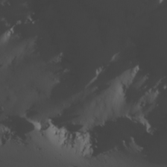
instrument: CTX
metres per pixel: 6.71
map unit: Hve
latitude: 13.5182
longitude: -91.2726
